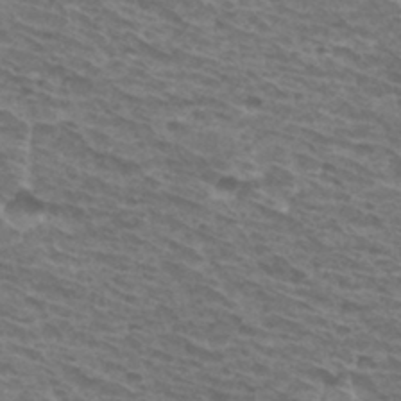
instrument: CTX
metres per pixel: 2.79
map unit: Hto
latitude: 32.2711
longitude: -41.4804
